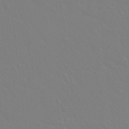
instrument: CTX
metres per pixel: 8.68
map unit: Hto
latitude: -3.5777
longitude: -35.0458
